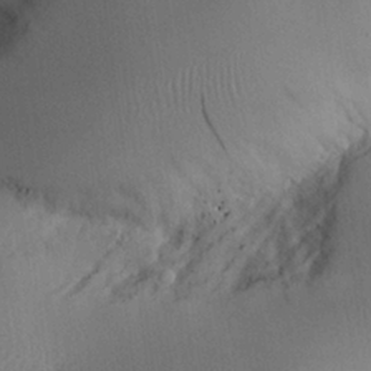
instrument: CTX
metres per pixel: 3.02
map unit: Aa
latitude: 25.8205
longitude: -133.2915
